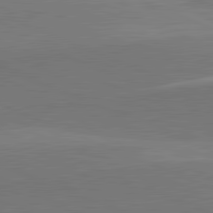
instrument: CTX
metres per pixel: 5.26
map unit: lApd
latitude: 82.1766
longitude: 138.4251
